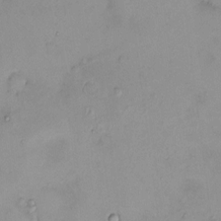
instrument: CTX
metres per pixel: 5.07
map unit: HNhu
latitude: 4.9136
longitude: 8.3117
